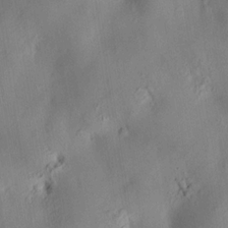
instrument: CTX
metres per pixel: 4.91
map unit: HNhu
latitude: 14.6680
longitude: 12.3495
